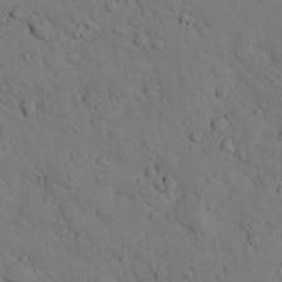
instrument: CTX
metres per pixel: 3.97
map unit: lHvf
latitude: 13.5182
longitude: 178.0661
